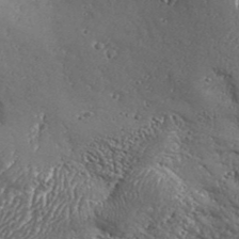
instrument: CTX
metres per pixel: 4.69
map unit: Aa
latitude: 33.8961
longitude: -135.2537
